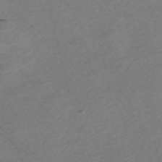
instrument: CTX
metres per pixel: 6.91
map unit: Nve
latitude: -57.1809
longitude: 53.7666
